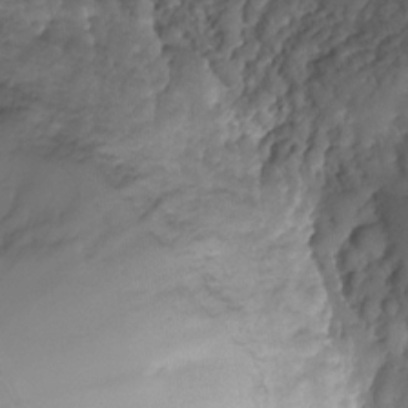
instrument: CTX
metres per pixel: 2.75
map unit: Nhu
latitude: -26.6329
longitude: -73.0837
